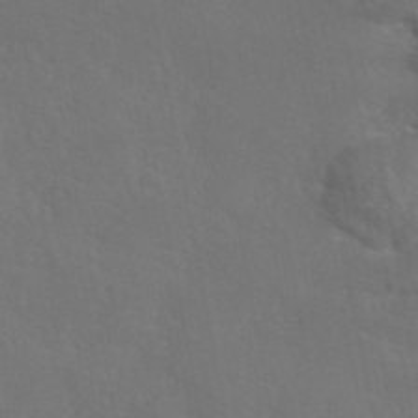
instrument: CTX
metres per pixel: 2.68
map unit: eAb
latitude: 46.1011
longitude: 116.9730
